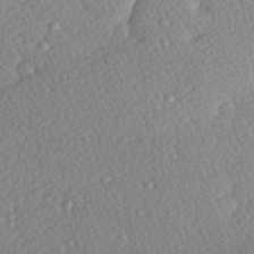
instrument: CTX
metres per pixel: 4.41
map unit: Hve
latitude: 26.5924
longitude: -93.8394
